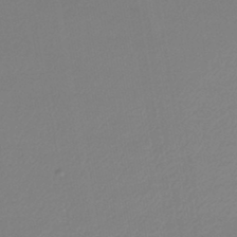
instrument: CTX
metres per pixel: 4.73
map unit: lHb
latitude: -44.8975
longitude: 65.5777
